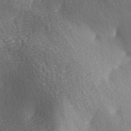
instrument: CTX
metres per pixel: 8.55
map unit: Ave
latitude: -5.4832
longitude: -120.7058
